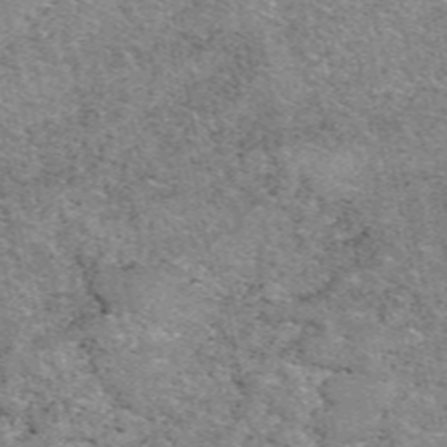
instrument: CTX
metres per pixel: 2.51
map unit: eAb
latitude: 49.4426
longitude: 114.5385
